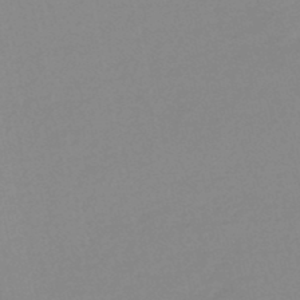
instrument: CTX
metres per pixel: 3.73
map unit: HNhu
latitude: -48.9542
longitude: 99.3887
